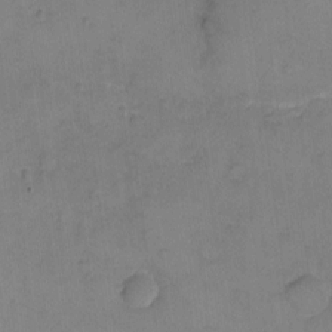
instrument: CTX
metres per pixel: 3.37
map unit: eHh
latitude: -9.3510
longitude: -67.8772
